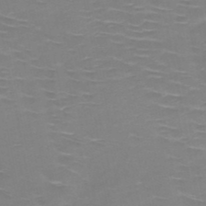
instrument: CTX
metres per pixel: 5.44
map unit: HNb
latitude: -49.1620
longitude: -47.2159
